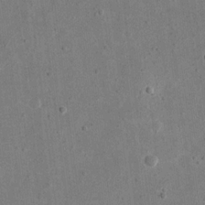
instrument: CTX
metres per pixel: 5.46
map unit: eHh
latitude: 18.4790
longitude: -71.1592
